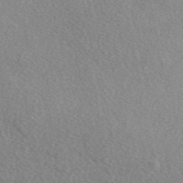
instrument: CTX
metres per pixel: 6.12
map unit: eAb
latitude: 49.3293
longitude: 116.9541
